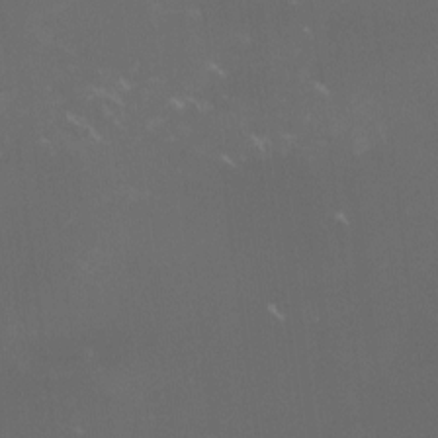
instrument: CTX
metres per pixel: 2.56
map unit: lHvf
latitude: -13.5966
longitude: -101.1970
